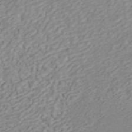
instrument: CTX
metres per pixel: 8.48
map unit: ANa
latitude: 45.3670
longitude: 22.8030
